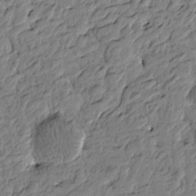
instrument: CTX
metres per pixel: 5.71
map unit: Htu
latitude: -1.8423
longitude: -179.0270
